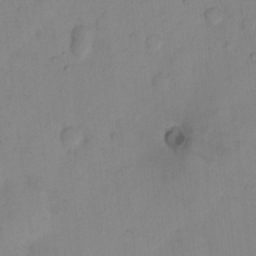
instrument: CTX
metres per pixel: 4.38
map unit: Hto
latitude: 7.9528
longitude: -59.5938
